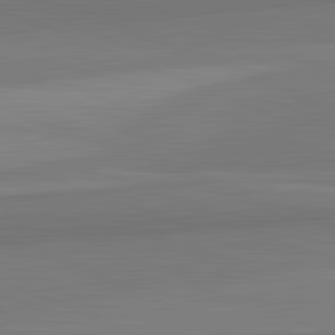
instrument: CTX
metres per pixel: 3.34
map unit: lApd
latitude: 82.7624
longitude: 156.6518
